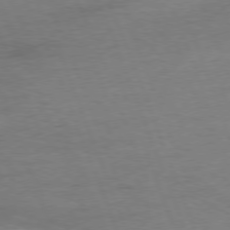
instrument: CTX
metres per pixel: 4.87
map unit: Ap
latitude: -77.1431
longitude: -72.4601
